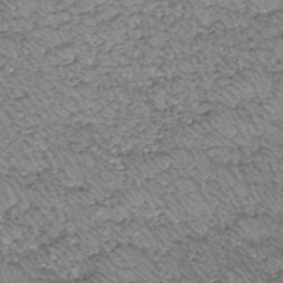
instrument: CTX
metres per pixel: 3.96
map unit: HNhu
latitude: -47.0675
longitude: 30.8408
